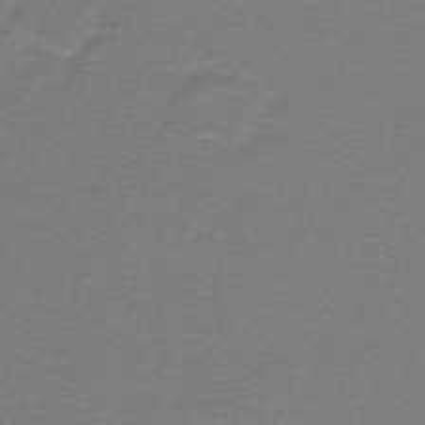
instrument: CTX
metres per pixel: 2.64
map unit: lHb
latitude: -42.7652
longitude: 56.4251
